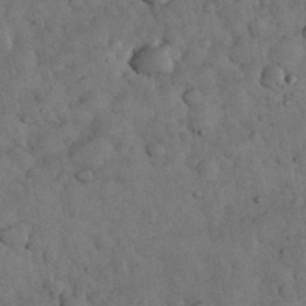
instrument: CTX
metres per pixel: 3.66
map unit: eHh
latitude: 33.7639
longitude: -68.2712
